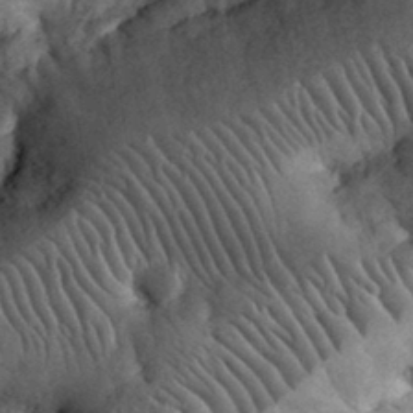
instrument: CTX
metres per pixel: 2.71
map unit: eHh
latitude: 32.7435
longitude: -67.0269
